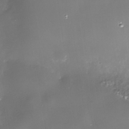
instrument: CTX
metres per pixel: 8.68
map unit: Nhe
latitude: -35.6344
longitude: -91.9150
